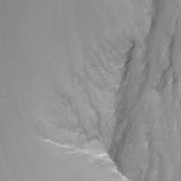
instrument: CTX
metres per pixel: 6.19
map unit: Nhu
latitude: -13.3699
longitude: -69.5182
